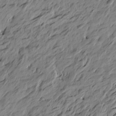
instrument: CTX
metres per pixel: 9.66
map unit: Htu
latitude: -5.4643
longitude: -178.5546
